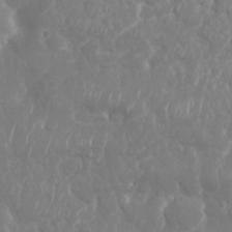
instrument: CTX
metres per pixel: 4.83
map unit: Nhu
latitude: 26.0255
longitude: -61.5371
